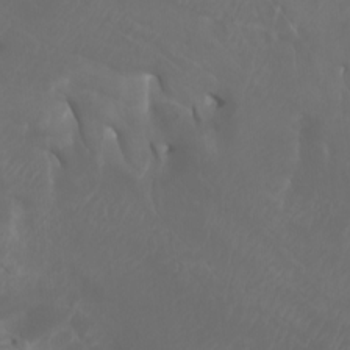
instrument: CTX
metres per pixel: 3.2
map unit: Nhu
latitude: -5.2376
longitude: -74.6113
